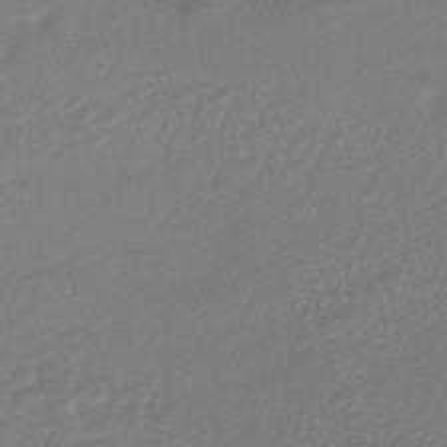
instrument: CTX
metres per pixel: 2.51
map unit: lHb
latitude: -42.0849
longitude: 71.7667
